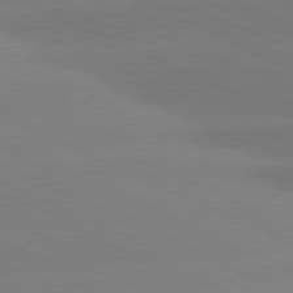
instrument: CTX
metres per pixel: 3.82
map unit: lApd
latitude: 81.1970
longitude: -155.7072
